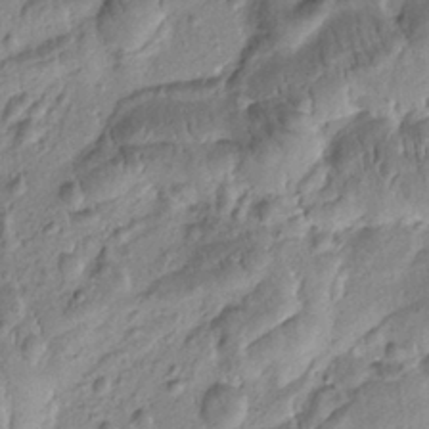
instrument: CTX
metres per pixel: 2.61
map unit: Htu
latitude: -1.1620
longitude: 173.4076
